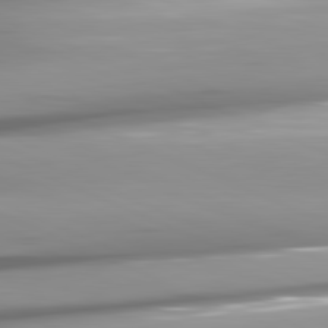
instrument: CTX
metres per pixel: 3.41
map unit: lApd
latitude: 81.8961
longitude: -146.4034
